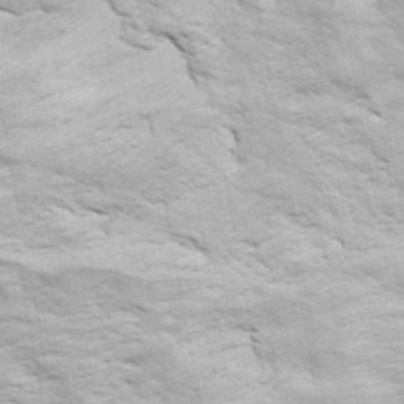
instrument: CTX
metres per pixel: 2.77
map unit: ANa
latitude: 45.9717
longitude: -84.3656
